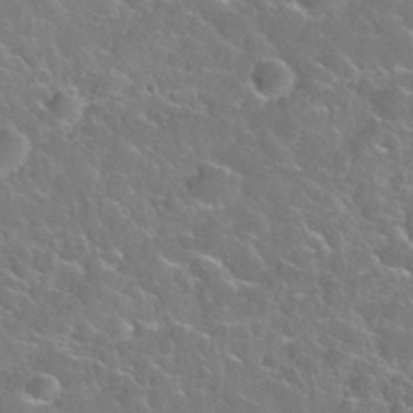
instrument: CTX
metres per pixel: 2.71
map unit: Nhu
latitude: 30.2901
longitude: -52.5168
